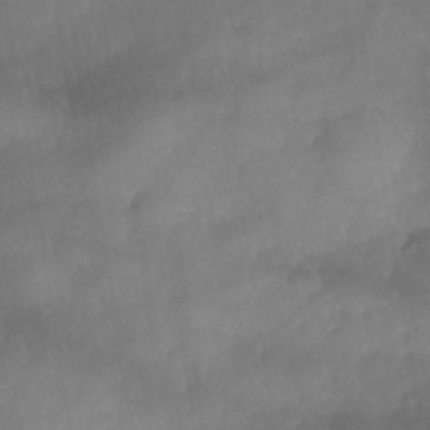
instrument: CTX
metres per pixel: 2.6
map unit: Nhe
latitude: -38.0661
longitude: -146.9703
